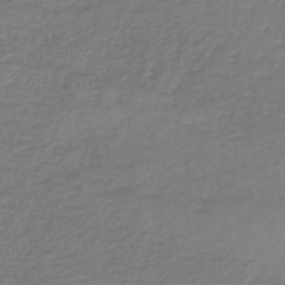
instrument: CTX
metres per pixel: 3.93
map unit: lHb
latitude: -46.1983
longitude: 62.6140
